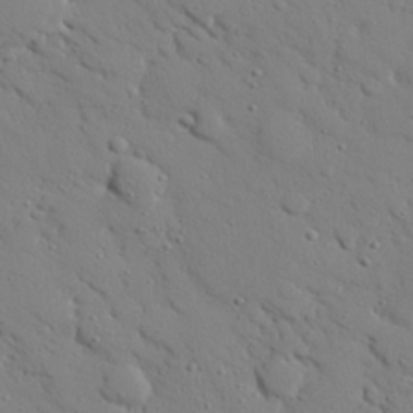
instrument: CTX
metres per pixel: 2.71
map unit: eHh
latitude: 25.8394
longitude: -78.0633
